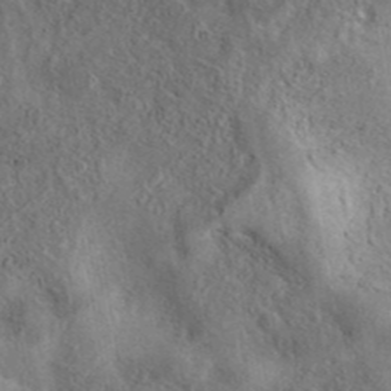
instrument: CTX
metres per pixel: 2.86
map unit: eAb
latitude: 40.4789
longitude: 107.9556
